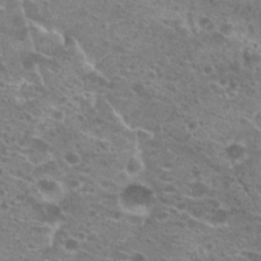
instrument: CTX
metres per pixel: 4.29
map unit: Hto
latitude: 21.2537
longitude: -41.4615
